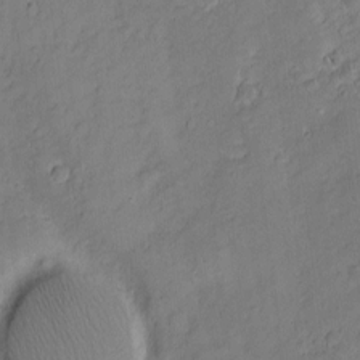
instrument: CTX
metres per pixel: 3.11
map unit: Nhu
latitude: -7.4643
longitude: -152.2901
